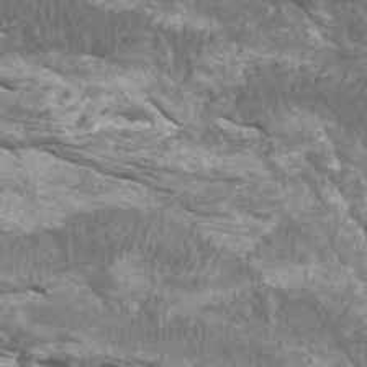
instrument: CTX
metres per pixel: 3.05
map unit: Htu
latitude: -5.8989
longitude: -75.1214
